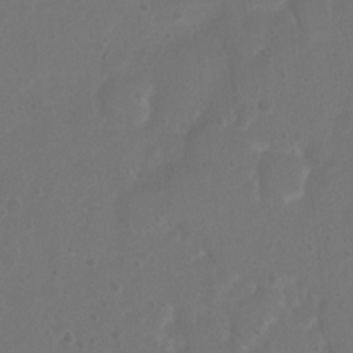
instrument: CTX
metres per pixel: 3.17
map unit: Nhu
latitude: 4.4034
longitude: -26.4223
